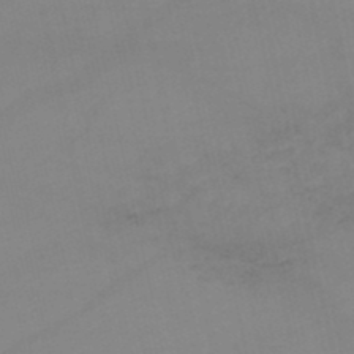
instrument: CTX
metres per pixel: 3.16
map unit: lHb
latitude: -46.2550
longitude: 66.9164
